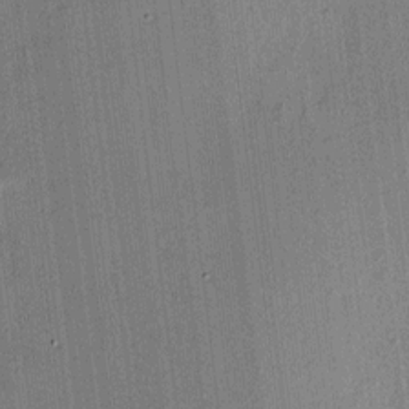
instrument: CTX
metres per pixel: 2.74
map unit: HNhu
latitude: 7.8961
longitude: 13.3888
